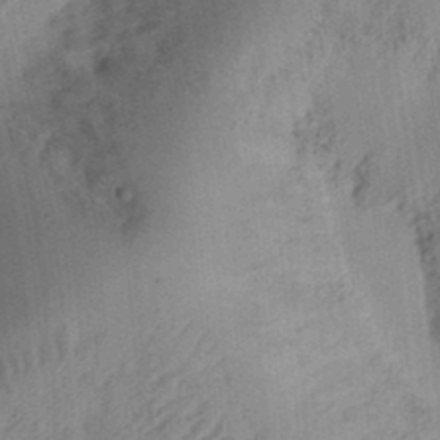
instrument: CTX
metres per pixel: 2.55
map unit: Ht
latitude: 11.4804
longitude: -74.3656
